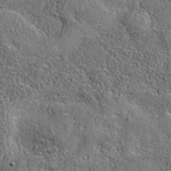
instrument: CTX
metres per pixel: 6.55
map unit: eAb
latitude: 35.9906
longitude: 109.9745
